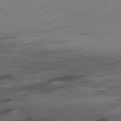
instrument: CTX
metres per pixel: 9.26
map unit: Ap
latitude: -78.2739
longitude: -61.4804
